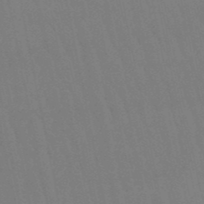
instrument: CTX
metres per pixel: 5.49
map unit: lHb
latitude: -50.3684
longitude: 70.9164
